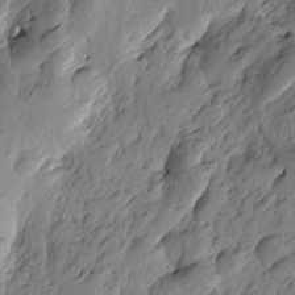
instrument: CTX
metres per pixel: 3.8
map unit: Htu
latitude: -4.0661
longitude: -178.0444
